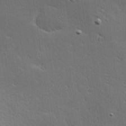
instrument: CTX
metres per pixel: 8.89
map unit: Hve
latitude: 27.5560
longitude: -94.1578
